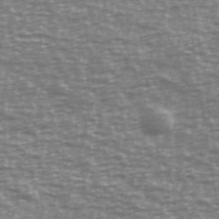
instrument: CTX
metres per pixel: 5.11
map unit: Ave
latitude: 40.1388
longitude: -113.3859
